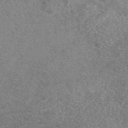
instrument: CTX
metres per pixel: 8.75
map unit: eAb
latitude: 47.0459
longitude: 107.8234
